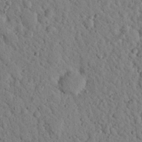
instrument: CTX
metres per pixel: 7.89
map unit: Nhu
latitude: 22.8002
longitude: -76.5168
